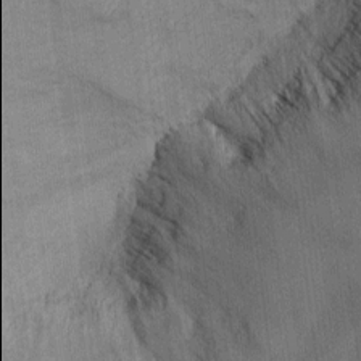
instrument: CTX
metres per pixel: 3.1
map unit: Ht
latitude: -3.0864
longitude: -13.9906
